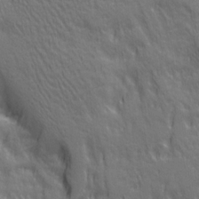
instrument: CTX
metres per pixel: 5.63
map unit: Ave
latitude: 20.7624
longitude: -134.5923
